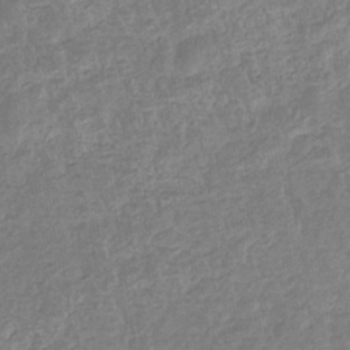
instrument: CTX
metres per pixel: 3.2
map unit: eHb
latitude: -35.1431
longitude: 77.0297
